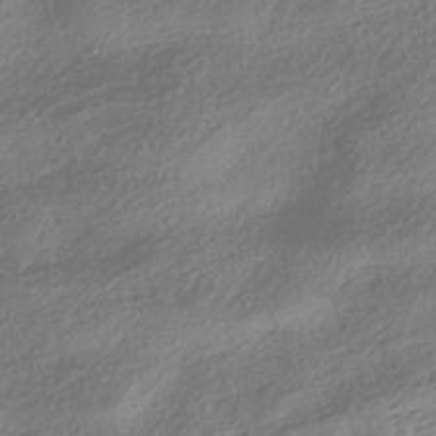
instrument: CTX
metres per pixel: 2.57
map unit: HNhu
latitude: -42.3306
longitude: 106.1417
